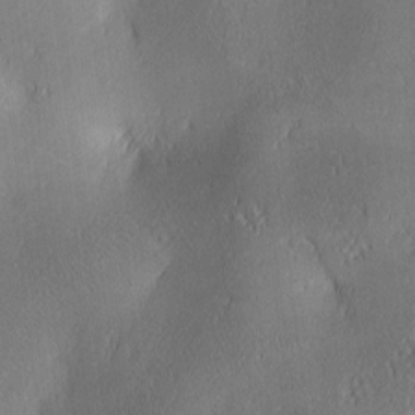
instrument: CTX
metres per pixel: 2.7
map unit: lAa
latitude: 3.1025
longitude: -117.3860
